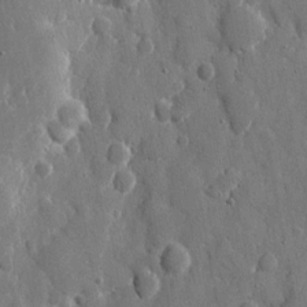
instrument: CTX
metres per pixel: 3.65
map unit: eHh
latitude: 11.8961
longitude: -69.8961
